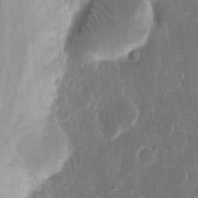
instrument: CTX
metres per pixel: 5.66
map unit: eHh
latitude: 15.2537
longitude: -69.6316
